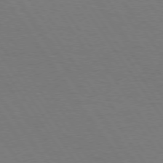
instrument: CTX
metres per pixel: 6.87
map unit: Hpe
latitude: 74.7435
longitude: -140.4790
